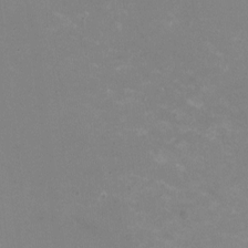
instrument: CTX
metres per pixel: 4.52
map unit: HNhu
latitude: -1.6344
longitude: -3.5560
